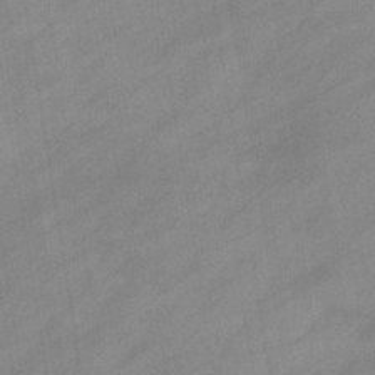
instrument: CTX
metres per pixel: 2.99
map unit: eHb
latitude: -37.4454
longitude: 79.3887
